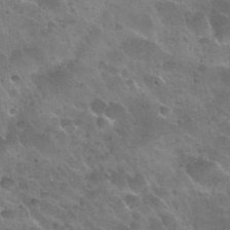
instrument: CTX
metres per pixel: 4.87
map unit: Nhu
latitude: 31.5183
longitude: -54.4034
